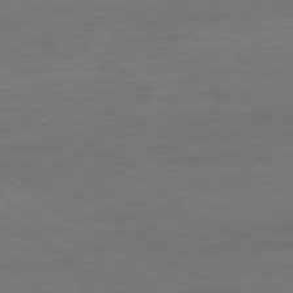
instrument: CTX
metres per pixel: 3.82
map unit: Ap
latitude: -81.2187
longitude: -79.8206
